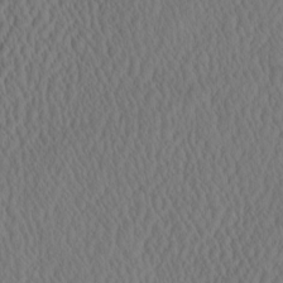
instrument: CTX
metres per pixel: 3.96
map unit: eHh
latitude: -3.5588
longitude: 16.0850
